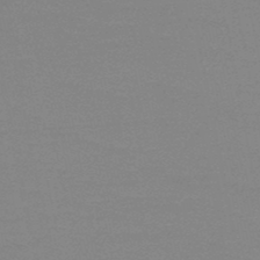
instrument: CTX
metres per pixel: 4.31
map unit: HNb
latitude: -48.6330
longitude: -49.4804
